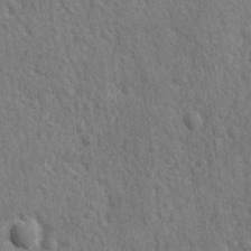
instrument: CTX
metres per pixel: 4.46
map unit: lAvf
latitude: -8.6140
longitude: -120.7247
